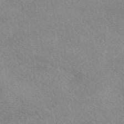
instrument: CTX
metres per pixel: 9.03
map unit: eAb
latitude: 49.1781
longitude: 106.7841
